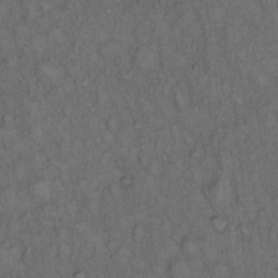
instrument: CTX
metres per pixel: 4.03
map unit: Hto
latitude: 15.5938
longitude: -56.8002
